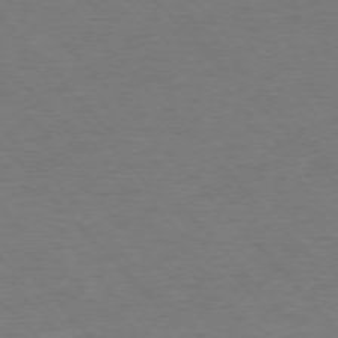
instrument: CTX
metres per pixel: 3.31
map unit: Ap
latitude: -76.4818
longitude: -95.1781
